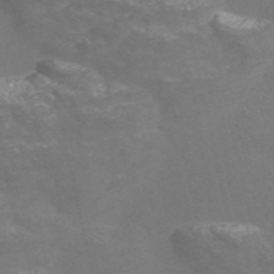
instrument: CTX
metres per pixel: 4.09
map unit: Nve
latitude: -56.2550
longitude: 52.6707
